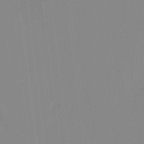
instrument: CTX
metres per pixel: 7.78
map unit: HNhu
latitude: 7.3860
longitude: 2.2172
